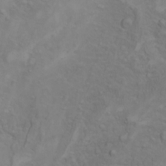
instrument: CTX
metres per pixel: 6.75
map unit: Nhu
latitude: -4.5007
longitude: -86.6868
